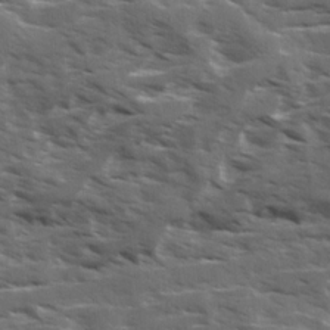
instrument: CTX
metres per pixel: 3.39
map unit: Ave
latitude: 18.1577
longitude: -130.6113
